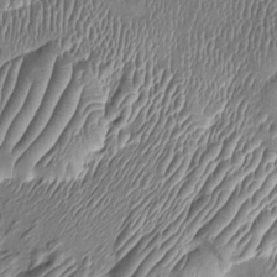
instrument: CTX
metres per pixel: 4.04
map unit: Ht
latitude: -1.5777
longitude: -14.2901
